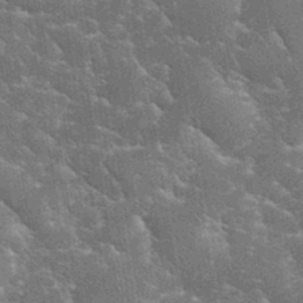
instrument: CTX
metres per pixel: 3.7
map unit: eHh
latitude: 35.0080
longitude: -65.5182
